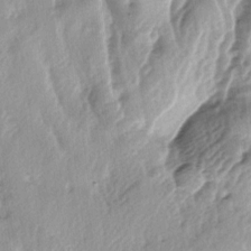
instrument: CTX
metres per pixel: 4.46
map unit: lAa
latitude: -4.7652
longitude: -125.4238
